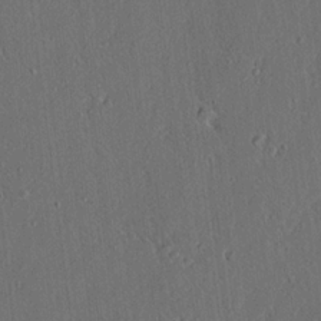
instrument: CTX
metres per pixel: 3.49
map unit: lAvf
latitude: 7.7450
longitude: 167.8044
